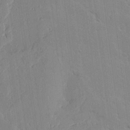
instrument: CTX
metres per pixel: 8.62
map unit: lAvf
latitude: 24.5734
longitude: -112.0444
